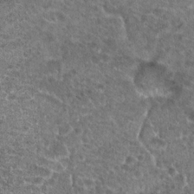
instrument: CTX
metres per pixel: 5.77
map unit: Hto
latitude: 20.0255
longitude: -42.2712
